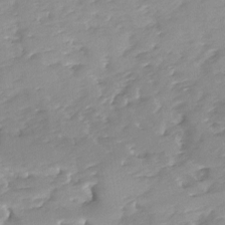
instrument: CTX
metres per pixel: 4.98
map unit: Ave
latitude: -8.2550
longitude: -117.2915
